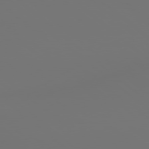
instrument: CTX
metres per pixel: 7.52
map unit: lApd
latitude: 79.0081
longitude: 178.1983
